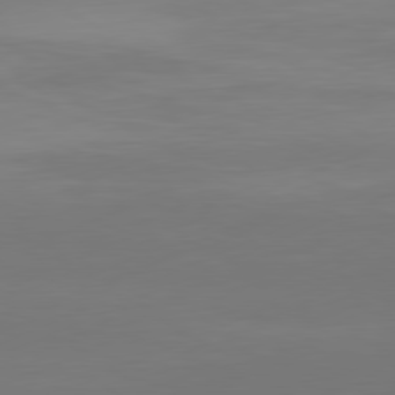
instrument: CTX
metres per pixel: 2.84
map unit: Ap
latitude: -81.6344
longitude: -85.8961
